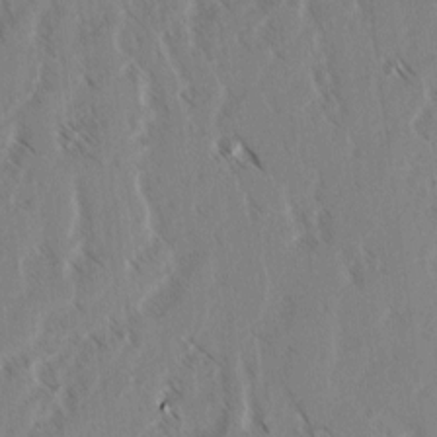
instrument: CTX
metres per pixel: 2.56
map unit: lAvf
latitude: 3.1403
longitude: -105.2348
